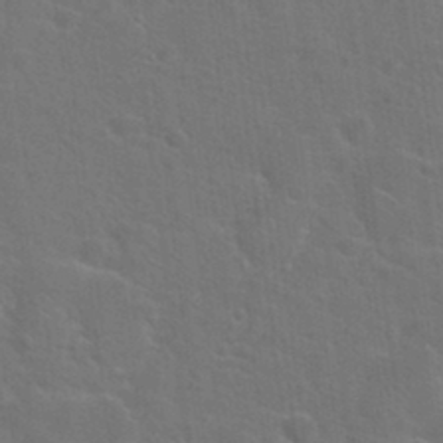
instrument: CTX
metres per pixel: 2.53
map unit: Hto
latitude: 23.9150
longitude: -47.6694
